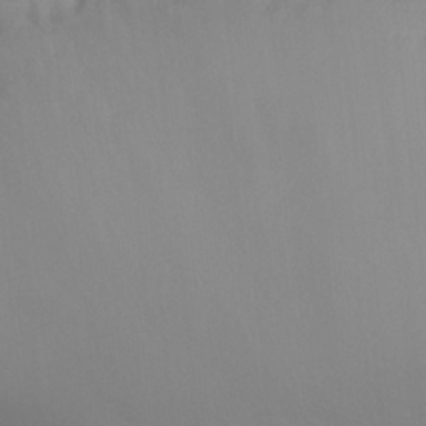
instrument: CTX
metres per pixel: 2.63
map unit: Nhu
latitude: 26.1767
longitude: -56.9702
